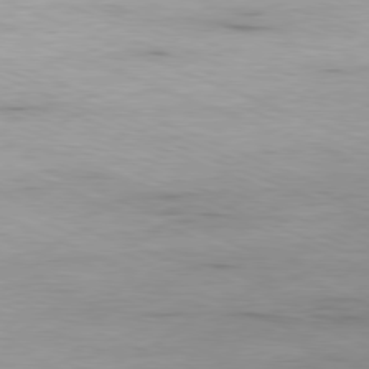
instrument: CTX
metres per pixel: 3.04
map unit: Ap
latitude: -80.9731
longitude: -90.1200
